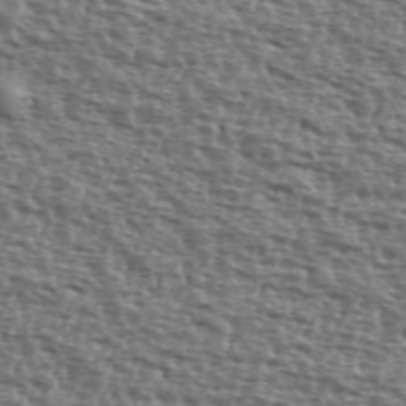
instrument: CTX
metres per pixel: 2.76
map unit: Ave
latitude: 39.8961
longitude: -111.8961
